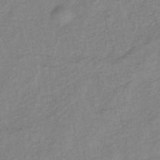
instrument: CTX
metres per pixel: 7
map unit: lHb
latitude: -37.3509
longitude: 71.4077
